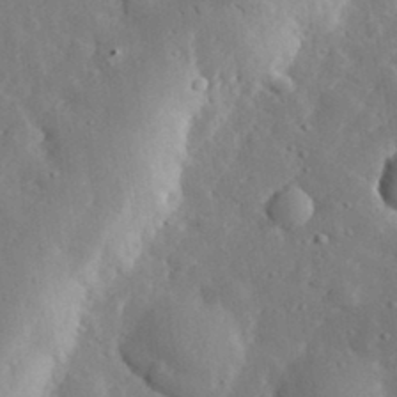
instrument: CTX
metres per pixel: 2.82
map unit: lHvf
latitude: 33.1214
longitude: -82.8002
